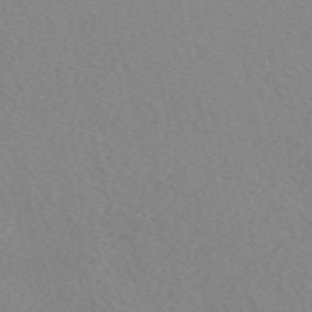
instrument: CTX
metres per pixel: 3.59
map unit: eAb
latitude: 49.9717
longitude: 108.1228
